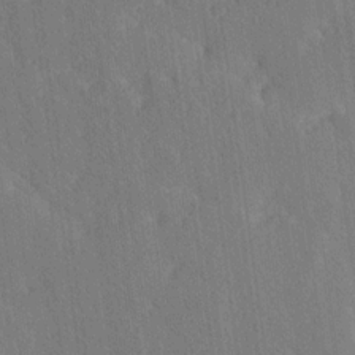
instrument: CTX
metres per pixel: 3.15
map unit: Ave
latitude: 19.4993
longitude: -137.6316
